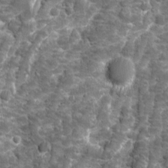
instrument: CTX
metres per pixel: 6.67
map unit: Ave
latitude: 16.2712
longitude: -133.8205
